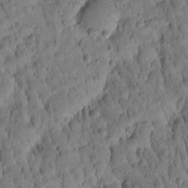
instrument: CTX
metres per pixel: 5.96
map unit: Htu
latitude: -2.6896
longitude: 171.7667
